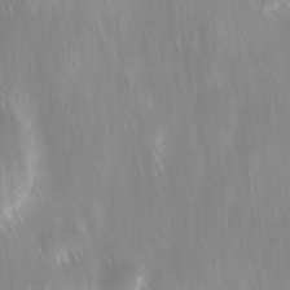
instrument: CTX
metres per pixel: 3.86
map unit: Ave
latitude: 9.0081
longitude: -105.0459
